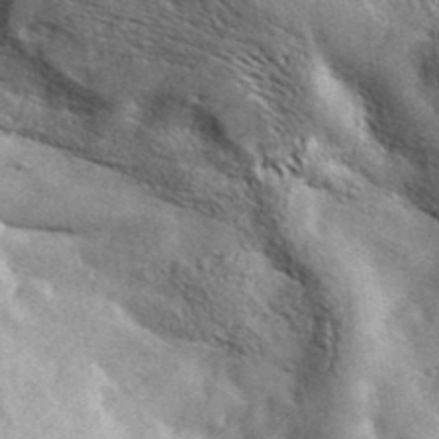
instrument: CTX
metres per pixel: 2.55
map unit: ANa
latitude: 42.5168
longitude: -89.0459
